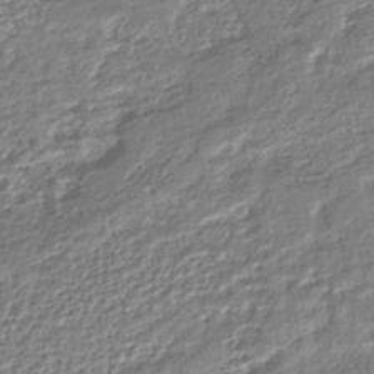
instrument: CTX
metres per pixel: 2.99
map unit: HNhu
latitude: -45.0109
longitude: 103.6155
